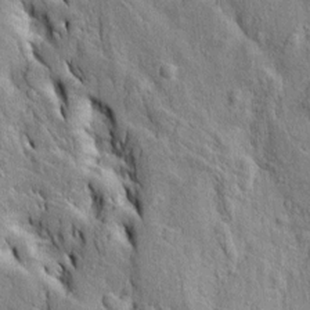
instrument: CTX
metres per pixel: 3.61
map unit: Htu
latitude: -3.8044
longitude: 151.5966
